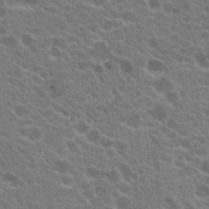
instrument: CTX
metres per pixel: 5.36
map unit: Hto
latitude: 20.3845
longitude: -35.5749
